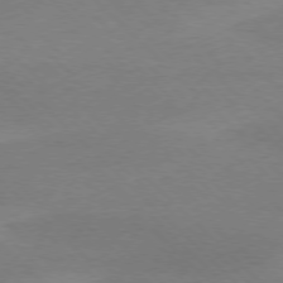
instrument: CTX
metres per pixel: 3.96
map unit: Ap
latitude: -78.0850
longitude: -87.2159
